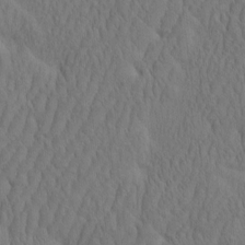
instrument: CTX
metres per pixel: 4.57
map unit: eHh
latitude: -2.3684
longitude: 15.7667
